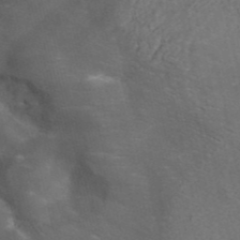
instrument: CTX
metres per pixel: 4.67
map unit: ANa
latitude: 41.7450
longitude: 15.4455
